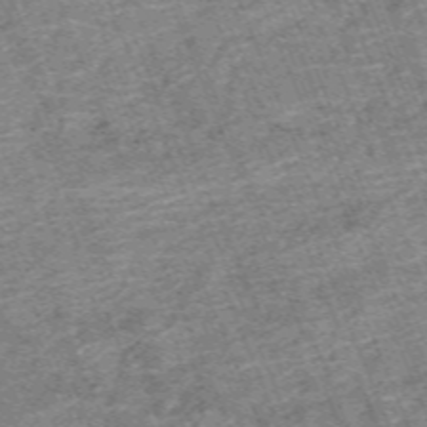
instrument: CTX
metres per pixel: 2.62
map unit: HNb
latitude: -54.4440
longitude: -48.3089
